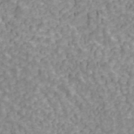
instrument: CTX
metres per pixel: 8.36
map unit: ANa
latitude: 43.0270
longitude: 26.6896
